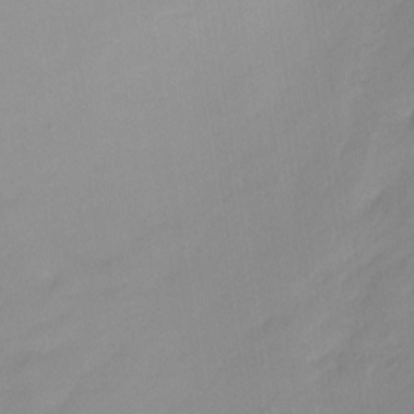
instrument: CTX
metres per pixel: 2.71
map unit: Ht
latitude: -6.8219
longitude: -30.2712
